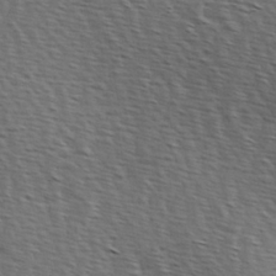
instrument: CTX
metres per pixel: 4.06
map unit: Hve
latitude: 2.5357
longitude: -123.1970
